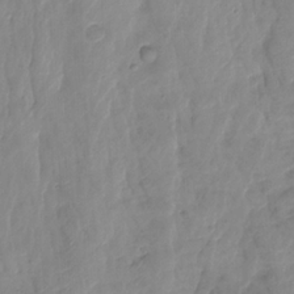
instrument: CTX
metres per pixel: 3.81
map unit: Hto
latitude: -8.1417
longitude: -44.5734
